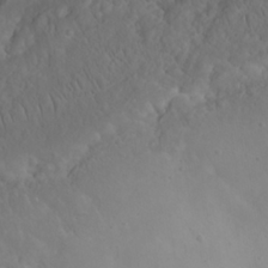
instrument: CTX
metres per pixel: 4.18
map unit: eHh
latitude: 23.8205
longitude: -66.7624
